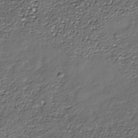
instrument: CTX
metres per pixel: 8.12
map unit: Nhe
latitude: -37.7855
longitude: -87.0836
